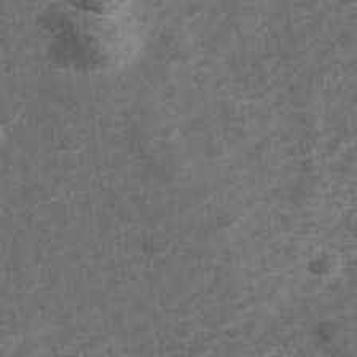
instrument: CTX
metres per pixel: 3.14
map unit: Hve
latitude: 32.8569
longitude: 151.5966
